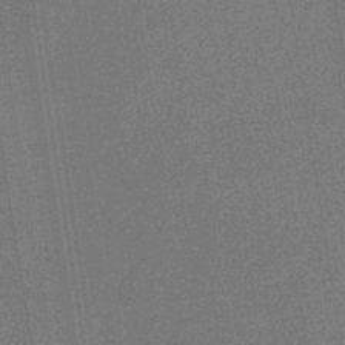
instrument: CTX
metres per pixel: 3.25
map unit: lHb
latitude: -35.8989
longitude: 59.7099
